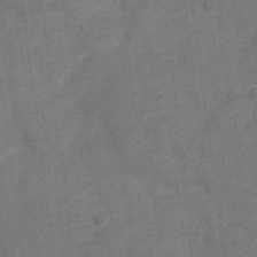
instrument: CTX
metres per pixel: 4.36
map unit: Nve
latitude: -18.3117
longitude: 108.1984
